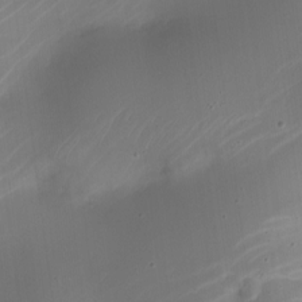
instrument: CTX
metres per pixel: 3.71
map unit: Nhe
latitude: -19.4643
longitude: 144.1984
